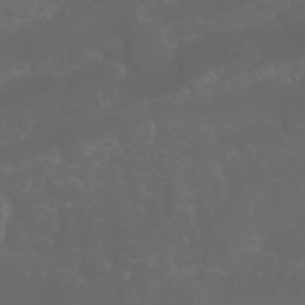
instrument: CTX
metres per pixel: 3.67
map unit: Nhu
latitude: 23.7638
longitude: -60.9324
